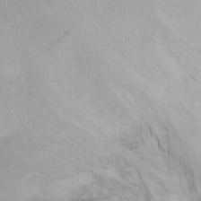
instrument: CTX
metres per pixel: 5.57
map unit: Ht
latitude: -8.2928
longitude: -39.2915
